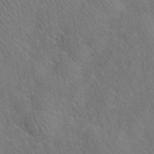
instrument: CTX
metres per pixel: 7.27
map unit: eHh
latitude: 40.7435
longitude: -57.5182
